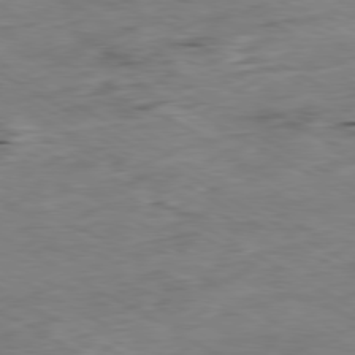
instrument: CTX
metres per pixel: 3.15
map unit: Ap
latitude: -80.2551
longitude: -83.7827
